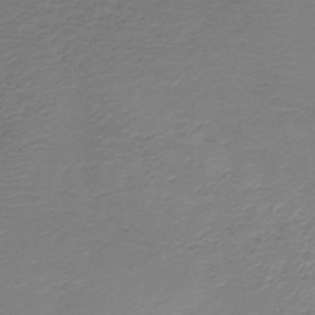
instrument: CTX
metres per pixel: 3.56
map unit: HNb
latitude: -42.0472
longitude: 49.9367
